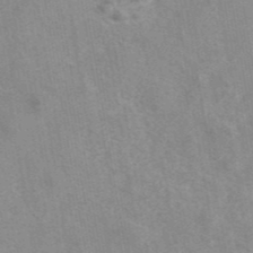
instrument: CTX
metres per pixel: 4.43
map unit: eAb
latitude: 42.1767
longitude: 107.3132
